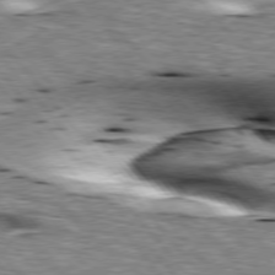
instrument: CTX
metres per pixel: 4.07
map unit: lApd
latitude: 76.2333
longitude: -60.5357
